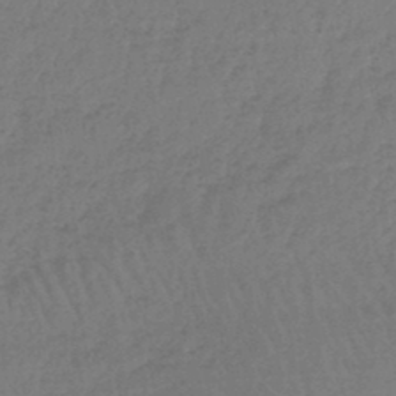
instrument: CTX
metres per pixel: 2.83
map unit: lHb
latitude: -45.2187
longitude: 69.7288
